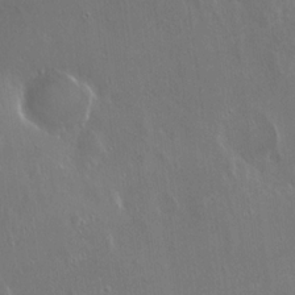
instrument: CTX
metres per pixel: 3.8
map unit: Hto
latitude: 18.6490
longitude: -57.0458
